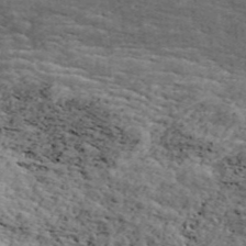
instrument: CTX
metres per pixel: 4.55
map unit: ANa
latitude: 44.3467
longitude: 45.8422
